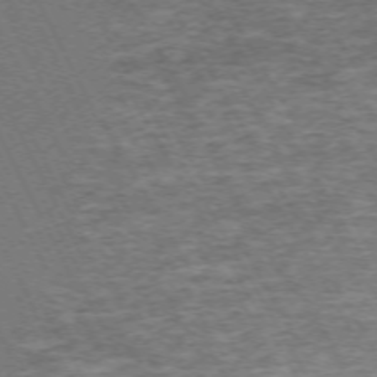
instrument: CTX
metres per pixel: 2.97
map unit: Hpe
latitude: -71.8234
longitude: 13.4643
